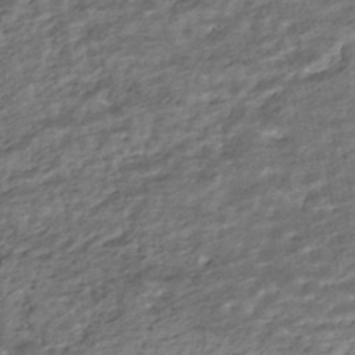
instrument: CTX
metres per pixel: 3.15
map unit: HNhu
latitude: -44.0661
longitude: 102.3117
